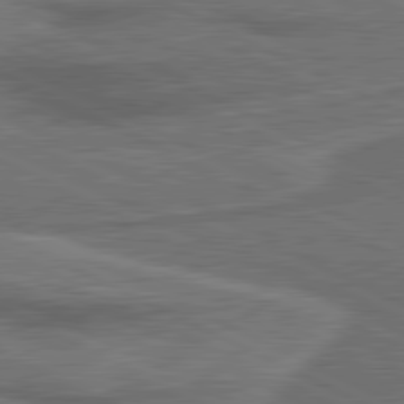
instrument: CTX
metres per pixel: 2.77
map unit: lApd
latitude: 81.1025
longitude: 140.9542
